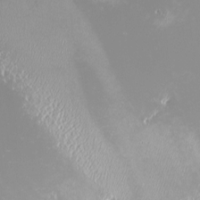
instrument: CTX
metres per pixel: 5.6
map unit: HNhu
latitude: -2.5006
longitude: 11.4832
